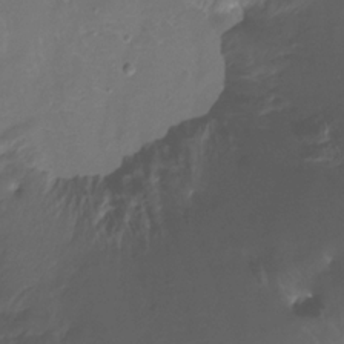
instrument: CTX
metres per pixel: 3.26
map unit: Htu
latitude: -14.6708
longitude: -46.9703
